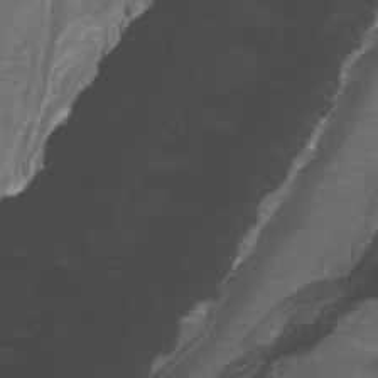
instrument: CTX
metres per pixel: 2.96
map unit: Htu
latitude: -11.7478
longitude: -72.3089
